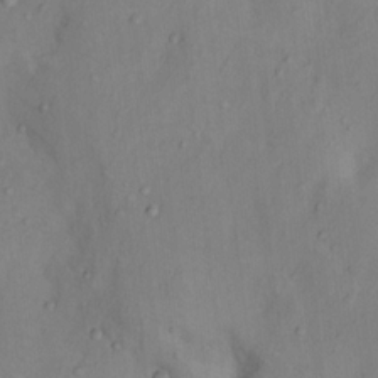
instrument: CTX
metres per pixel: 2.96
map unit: Nhu
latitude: 11.2537
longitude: -28.8758
